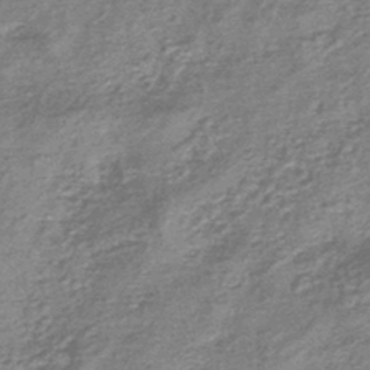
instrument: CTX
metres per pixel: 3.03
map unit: eHb
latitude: -45.4265
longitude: 82.7652
